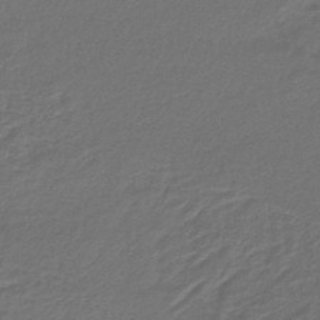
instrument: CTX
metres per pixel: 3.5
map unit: lHb
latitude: -42.7652
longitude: 61.7856
